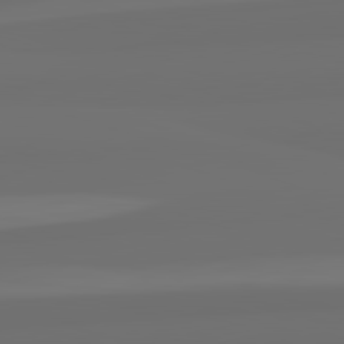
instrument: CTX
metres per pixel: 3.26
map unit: lApd
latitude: 82.7435
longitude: 162.8408
